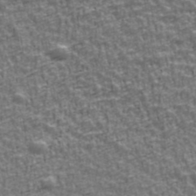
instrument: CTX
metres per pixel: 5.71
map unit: Ave
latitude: 41.8961
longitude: -112.8569
